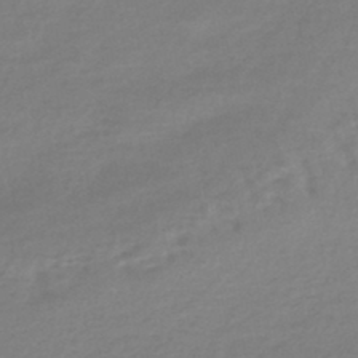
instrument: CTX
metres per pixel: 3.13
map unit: lHb
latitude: -44.7463
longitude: 69.2187
